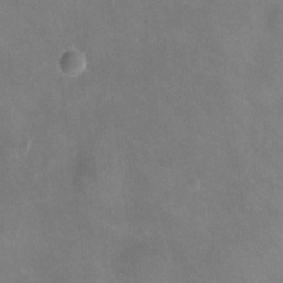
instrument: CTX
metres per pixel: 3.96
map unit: Ht
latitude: -4.6329
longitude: -19.4048
